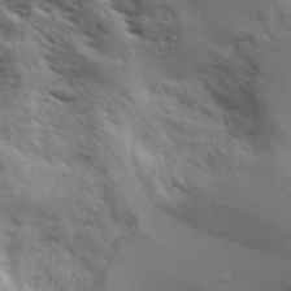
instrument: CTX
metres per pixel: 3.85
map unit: Aa
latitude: 29.8205
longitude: -134.3467
